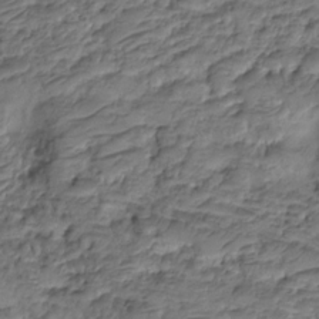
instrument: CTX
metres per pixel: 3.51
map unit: HNhu
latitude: -21.2187
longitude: 84.8030
